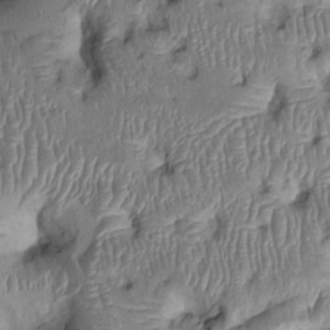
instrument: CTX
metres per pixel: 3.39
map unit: Ht
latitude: 0.0255
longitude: -14.2145
